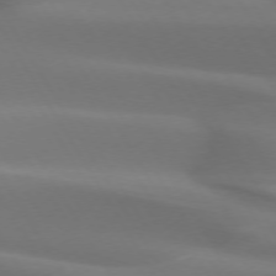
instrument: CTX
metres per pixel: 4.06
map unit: lApd
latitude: 73.0081
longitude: -50.1577
